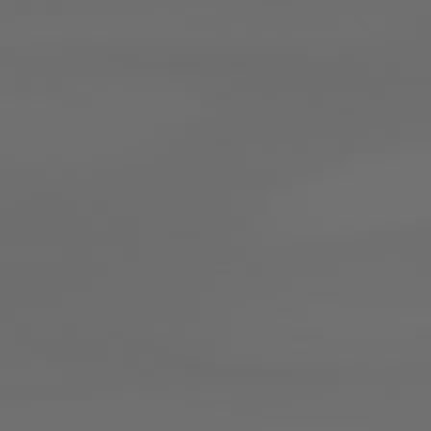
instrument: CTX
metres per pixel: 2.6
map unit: lApd
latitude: 79.0837
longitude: -138.1767
